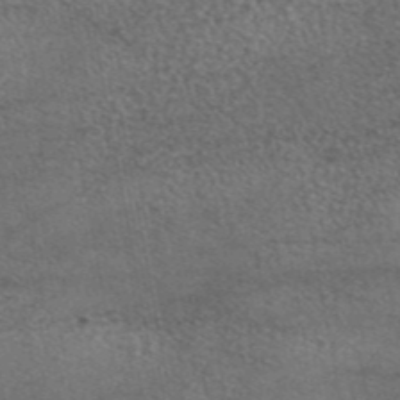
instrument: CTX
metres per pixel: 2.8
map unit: eAb
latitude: 45.0836
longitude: 108.8219
